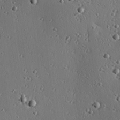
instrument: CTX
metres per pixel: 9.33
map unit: eHh
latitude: 23.1781
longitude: -91.2348
